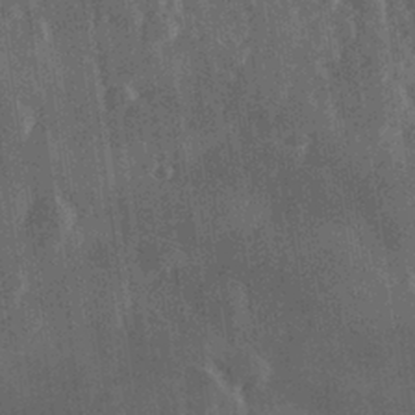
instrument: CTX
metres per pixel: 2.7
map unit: Hve
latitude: 27.3860
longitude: 147.4454
